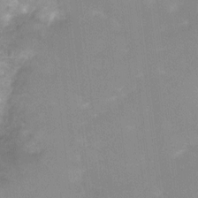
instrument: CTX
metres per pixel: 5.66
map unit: Ht
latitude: -1.0109
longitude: -20.3468
